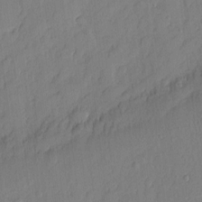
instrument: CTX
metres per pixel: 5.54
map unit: eHh
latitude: 5.4615
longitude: -75.8394
